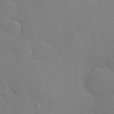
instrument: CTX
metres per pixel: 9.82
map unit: Hve
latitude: 27.0836
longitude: -91.8583
